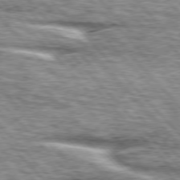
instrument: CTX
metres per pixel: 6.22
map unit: lApd
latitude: 76.4223
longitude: -83.0269
